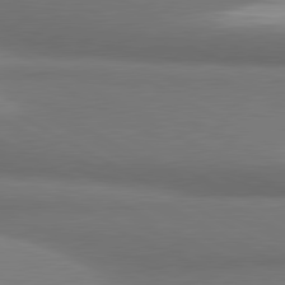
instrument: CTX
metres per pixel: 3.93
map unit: lApd
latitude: 81.2348
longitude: 174.6896
